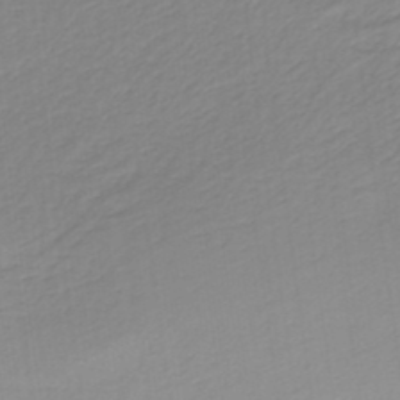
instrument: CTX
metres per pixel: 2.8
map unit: HNb
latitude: -36.9163
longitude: 55.5399
